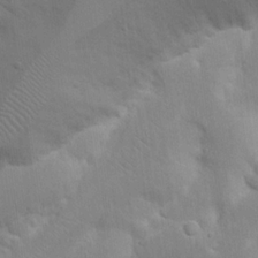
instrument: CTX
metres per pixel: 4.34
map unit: Nhu
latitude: 18.0633
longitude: -73.9151
